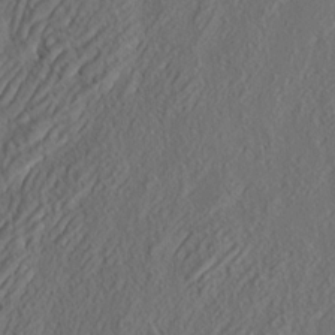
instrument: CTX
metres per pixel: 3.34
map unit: eHh
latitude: 4.6490
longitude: -77.4237
